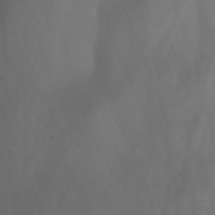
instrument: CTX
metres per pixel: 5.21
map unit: Nhu
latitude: -7.8422
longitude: -76.6679
